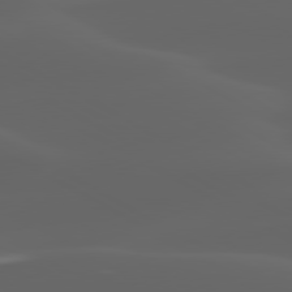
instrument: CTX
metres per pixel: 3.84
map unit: lApd
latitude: 80.1956
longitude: -94.2334
